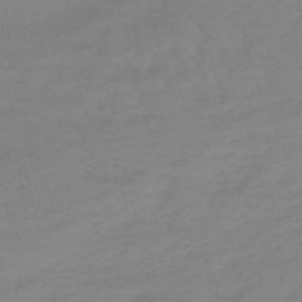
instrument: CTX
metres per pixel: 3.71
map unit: lHb
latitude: -49.0109
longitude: 76.1984
